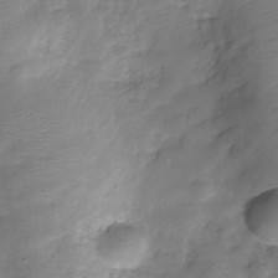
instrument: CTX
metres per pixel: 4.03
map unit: Hve
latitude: -30.8975
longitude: 93.0864
